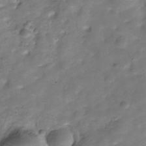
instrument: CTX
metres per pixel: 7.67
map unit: Hve
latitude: -30.4062
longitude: 93.1998
